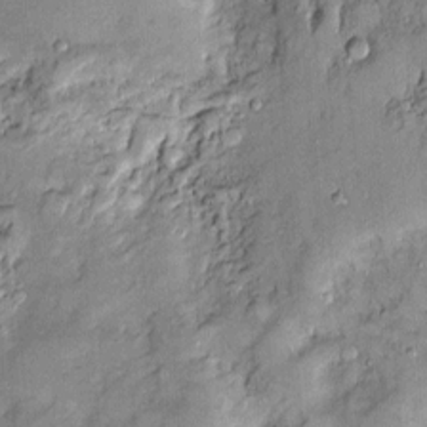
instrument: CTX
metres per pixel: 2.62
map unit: Htu
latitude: -6.3117
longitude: 158.8975
